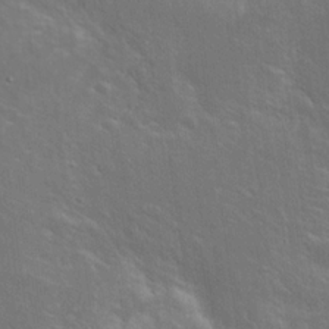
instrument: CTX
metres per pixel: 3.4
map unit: Hto
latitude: 19.6694
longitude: -54.3656
